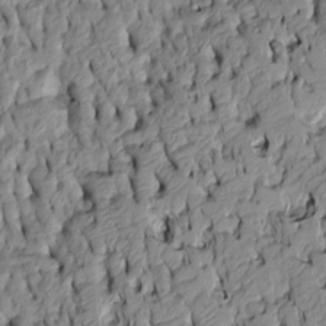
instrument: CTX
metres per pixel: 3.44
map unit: Htu
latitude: -4.7274
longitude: 156.5574
